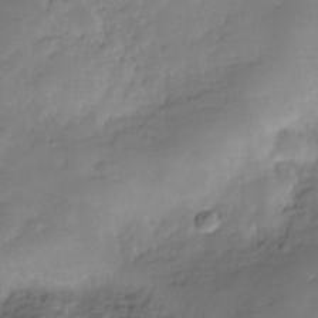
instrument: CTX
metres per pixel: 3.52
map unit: Hve
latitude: -29.2187
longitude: 91.0487
